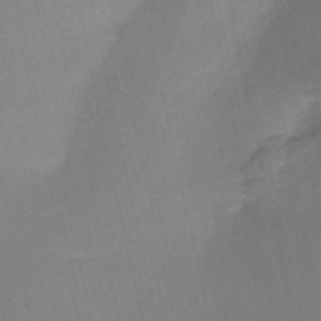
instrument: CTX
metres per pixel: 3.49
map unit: HNb
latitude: -51.8800
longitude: -45.2726
